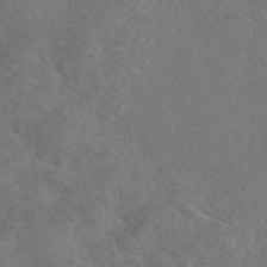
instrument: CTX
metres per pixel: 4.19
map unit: eAb
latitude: 48.0255
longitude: 108.4440
